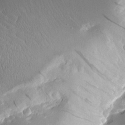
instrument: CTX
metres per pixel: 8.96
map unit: Aa
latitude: 11.9339
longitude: -126.4223
